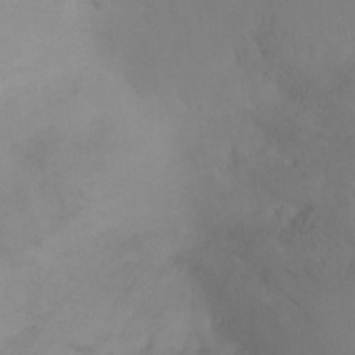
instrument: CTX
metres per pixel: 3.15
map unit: Ht
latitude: -5.1809
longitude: -28.7813
